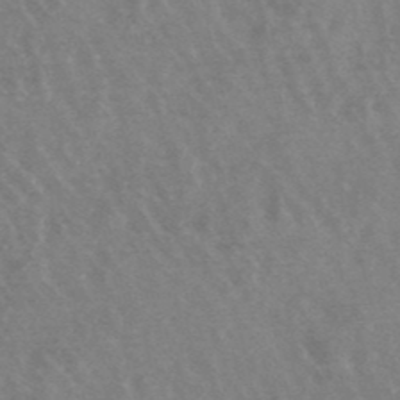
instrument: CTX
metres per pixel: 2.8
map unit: lHb
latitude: -48.1039
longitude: 72.5951
